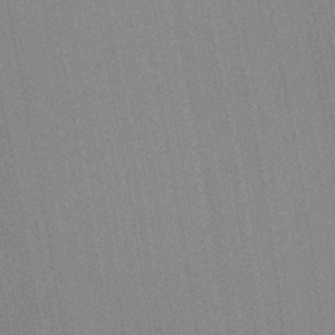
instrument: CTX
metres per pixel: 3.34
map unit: Nhu
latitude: 0.5357
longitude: -78.7058
